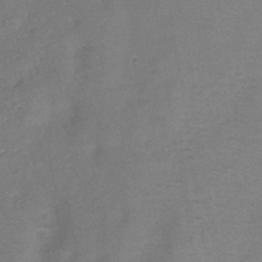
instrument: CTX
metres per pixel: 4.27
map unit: eHh
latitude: -39.6344
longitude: -28.6112
